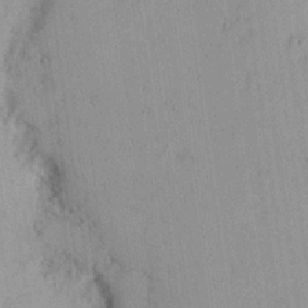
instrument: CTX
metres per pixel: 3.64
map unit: Nhu
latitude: 21.1026
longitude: -71.2348
